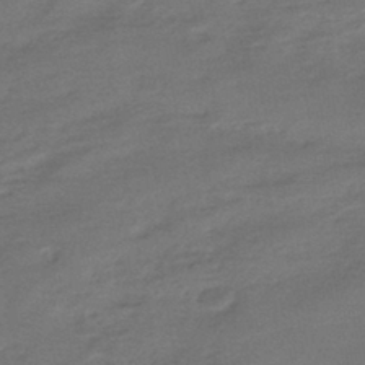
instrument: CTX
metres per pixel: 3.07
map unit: HNhu
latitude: -41.1431
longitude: 92.4251
